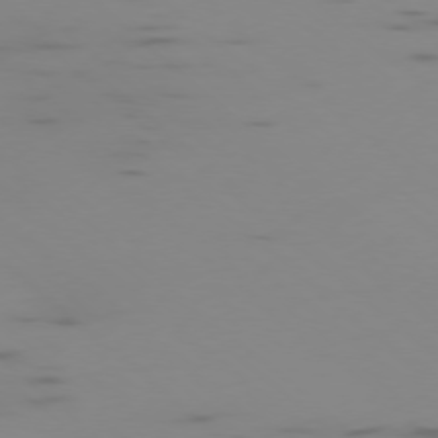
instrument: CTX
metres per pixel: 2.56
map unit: Ap
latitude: -77.5588
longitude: -67.1781
